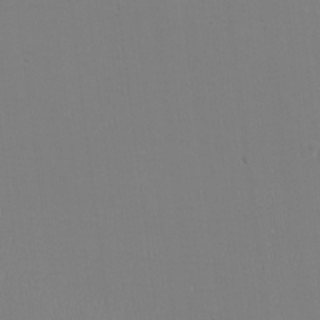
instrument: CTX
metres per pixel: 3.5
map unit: eHh
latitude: -6.5007
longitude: -83.0269
